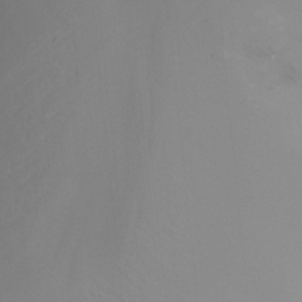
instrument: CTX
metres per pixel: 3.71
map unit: Nhu
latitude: -13.6911
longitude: -59.6127
